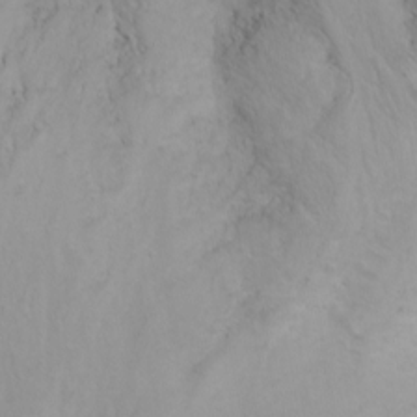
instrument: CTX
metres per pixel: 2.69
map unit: Nhu
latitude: -6.1983
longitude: -68.3656
